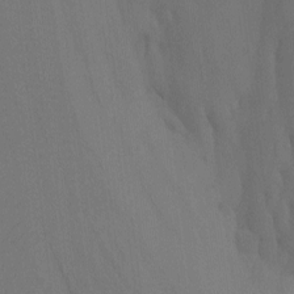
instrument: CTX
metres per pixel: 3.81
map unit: Htu
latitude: -7.0297
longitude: -69.4615
